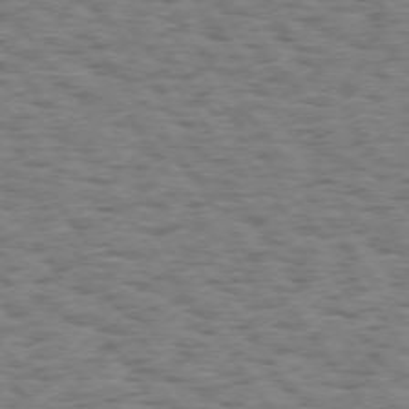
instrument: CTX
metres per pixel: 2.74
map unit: Hpe
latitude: 74.1200
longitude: -134.9324
